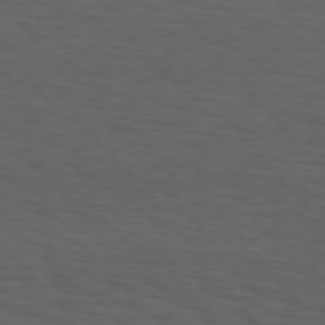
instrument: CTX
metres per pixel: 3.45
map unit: Hpe
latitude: 75.6127
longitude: -131.7261
